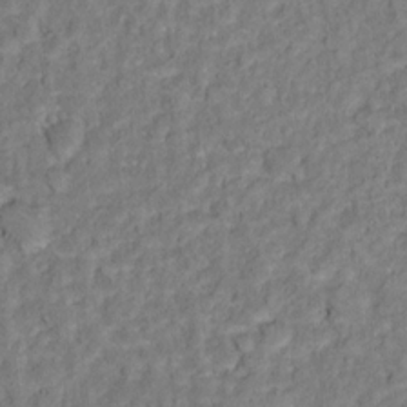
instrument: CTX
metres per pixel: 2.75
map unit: Hto
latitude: 12.6869
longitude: -37.4238
